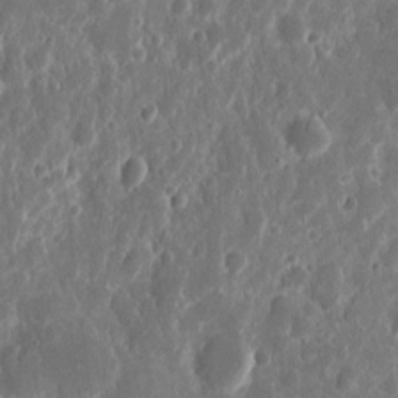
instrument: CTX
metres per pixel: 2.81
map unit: eHh
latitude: 11.3104
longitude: -72.2523
